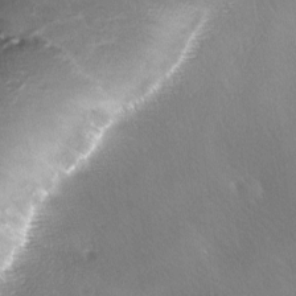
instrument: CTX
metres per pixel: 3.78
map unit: Ave
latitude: -7.1620
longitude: -122.8380
